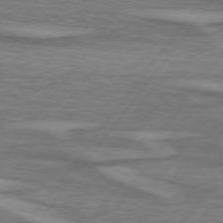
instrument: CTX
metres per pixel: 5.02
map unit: lApd
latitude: 75.0458
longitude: -78.8191
